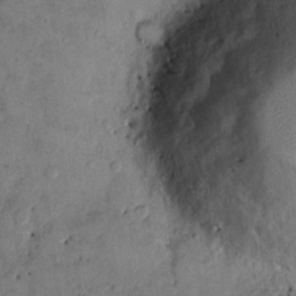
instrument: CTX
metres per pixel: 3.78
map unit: eHh
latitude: 12.9325
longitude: -62.8569
